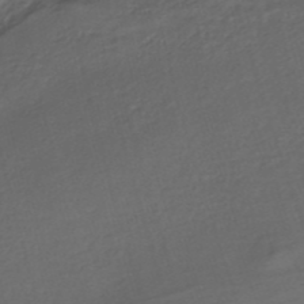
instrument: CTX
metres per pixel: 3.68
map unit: HNhu
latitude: -42.2172
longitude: 103.3888
